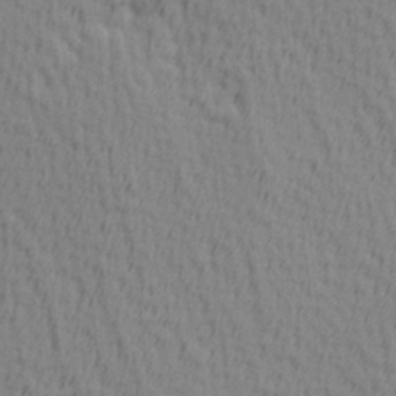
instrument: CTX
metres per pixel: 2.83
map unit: Hve
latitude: 1.9339
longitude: -124.7435
